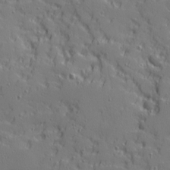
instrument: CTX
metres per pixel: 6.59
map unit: Ave
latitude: 11.2159
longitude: -101.6127
